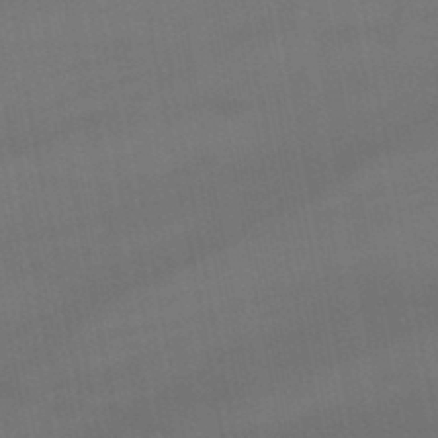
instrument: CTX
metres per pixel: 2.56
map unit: lHb
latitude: -47.2754
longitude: 73.4643
